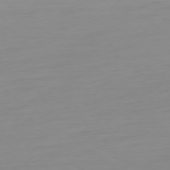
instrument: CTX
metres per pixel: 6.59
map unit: Ap
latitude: -79.1242
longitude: -66.2522
